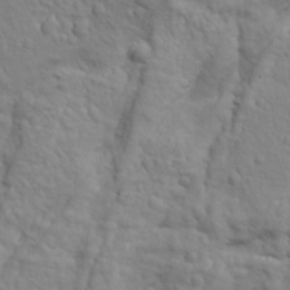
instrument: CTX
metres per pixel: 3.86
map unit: Ave
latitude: 18.2522
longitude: -133.0081
